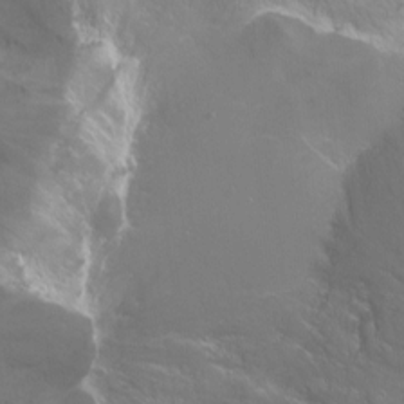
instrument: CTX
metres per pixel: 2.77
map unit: Ht
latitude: -14.5007
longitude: -42.6113
